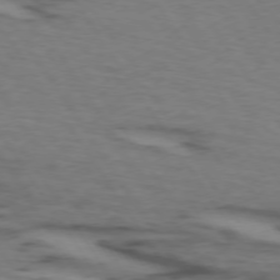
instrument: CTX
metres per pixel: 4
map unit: lApd
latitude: 73.5749
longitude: -71.3481
